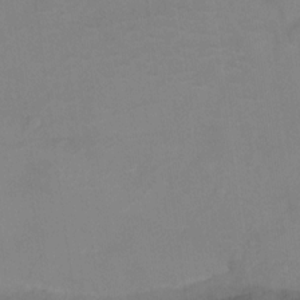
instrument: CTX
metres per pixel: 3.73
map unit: Ht
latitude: -5.9178
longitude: -25.6882
